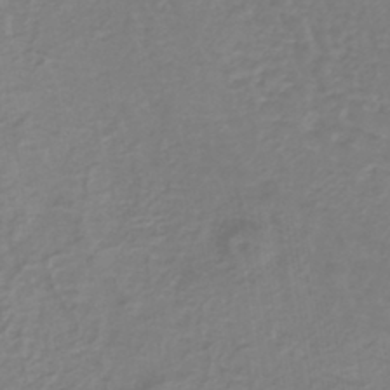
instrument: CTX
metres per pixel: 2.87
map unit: lHb
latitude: -42.1227
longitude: 71.2187
